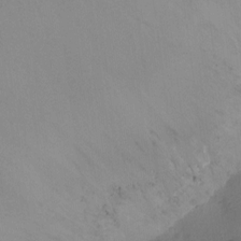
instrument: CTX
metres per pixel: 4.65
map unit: Ht
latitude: -10.4062
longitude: -34.3467
